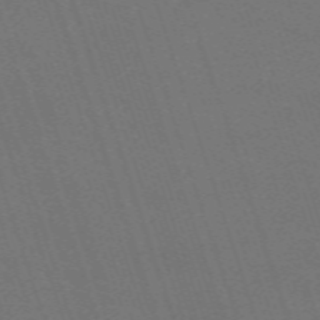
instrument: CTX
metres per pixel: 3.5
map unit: eHh
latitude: -63.7855
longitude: 51.3132
